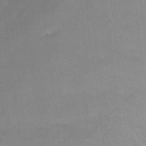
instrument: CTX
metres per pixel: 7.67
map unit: Ht
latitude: -6.1417
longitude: -36.4601
